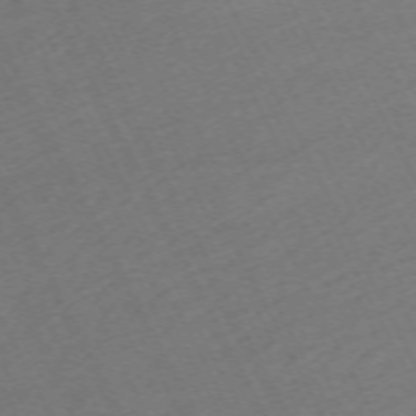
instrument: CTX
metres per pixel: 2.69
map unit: Hpe
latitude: -70.7841
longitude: 16.4629
